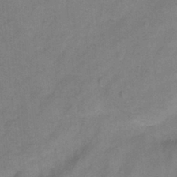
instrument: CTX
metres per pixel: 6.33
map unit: Ht
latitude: 0.5168
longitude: -33.2915
